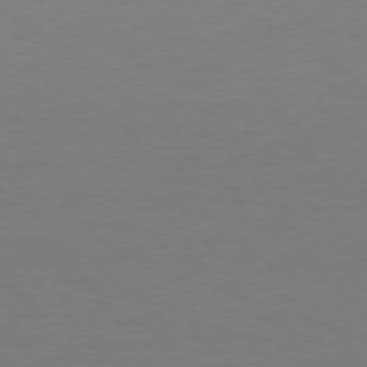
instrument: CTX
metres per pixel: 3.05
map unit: Hpe
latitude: 73.9906
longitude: -130.2901
